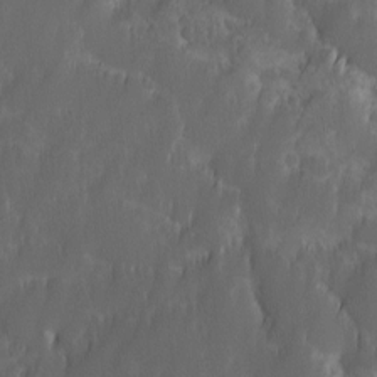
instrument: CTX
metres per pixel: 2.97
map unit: Ave
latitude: 9.9339
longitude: -105.2159
